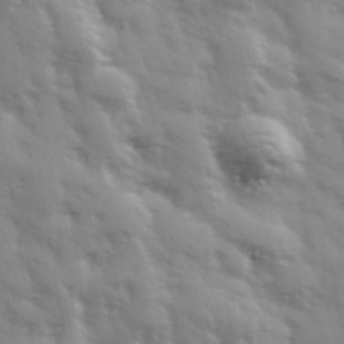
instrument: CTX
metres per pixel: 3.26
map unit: Hve
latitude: 32.5168
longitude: 150.1039
